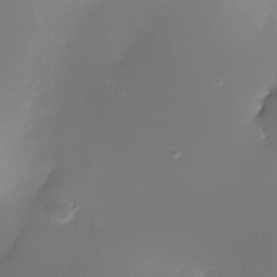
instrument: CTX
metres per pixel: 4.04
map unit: Nhe
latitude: -33.2187
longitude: -116.5735
